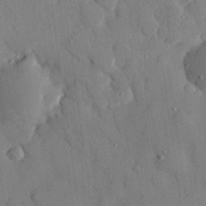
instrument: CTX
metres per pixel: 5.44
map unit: eHh
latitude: 28.2144
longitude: -77.8583
